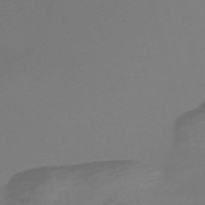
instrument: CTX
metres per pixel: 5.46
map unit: Nve
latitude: -58.2172
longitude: 65.9556
